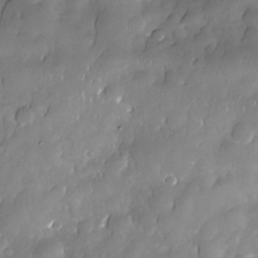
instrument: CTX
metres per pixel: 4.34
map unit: Nhe
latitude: -30.4440
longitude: -140.3467
